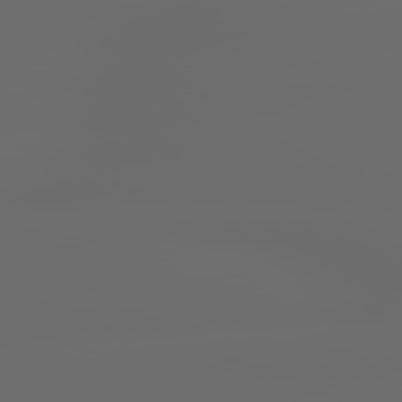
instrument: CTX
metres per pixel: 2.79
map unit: lApd
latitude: 79.4238
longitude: -139.5749
